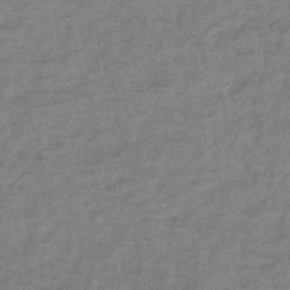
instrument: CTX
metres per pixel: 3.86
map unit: lHb
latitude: -40.6896
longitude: 75.9556
